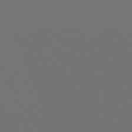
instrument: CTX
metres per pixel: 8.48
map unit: Hpe
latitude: 78.0633
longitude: -125.1025
